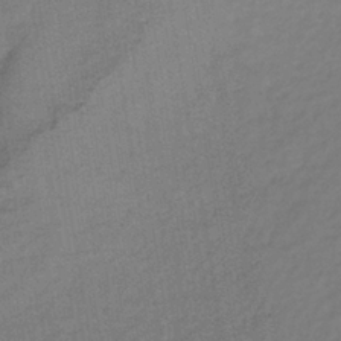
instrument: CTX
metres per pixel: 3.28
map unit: lHb
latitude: -38.5007
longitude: 71.6722
